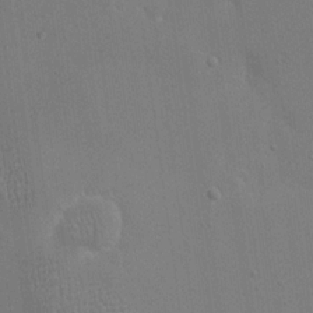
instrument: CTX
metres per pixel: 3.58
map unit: eHh
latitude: 19.1781
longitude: -69.6505
